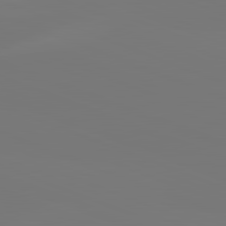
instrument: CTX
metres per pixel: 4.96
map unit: lApd
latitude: 82.1955
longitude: 146.3684
